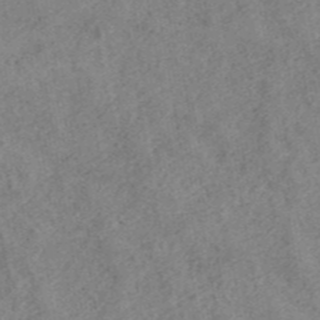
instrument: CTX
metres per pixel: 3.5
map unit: ANa
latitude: 43.1214
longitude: 26.7274
